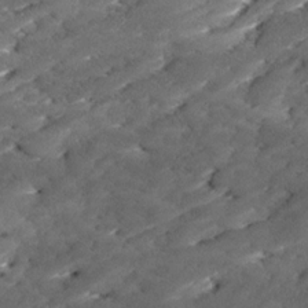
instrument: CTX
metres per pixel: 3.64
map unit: Ave
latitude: 17.5938
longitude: -136.4034
